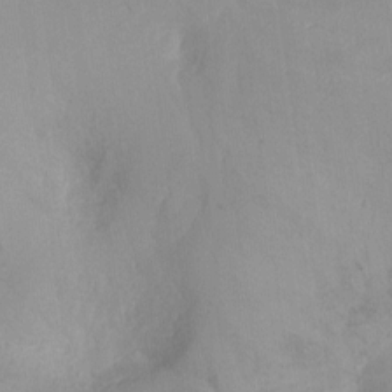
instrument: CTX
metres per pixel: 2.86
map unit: Ht
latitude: -17.0109
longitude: -44.8569
